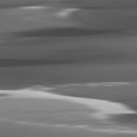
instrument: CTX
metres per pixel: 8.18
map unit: lApd
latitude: 82.0822
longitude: -144.1389
